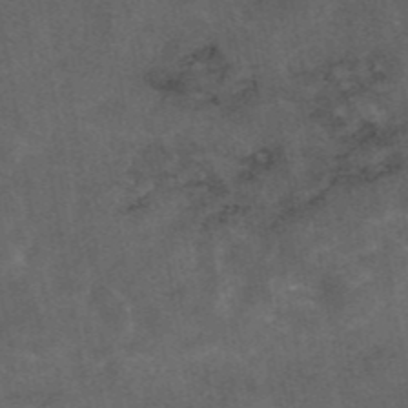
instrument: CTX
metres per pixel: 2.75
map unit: eAb
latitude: 45.5371
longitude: 123.9556
